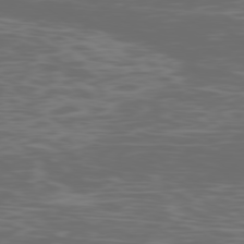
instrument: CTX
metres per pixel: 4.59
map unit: Ap
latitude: -79.1242
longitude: -103.8016
